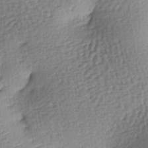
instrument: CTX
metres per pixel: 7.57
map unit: lAa
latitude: -7.1053
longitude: -126.6113
